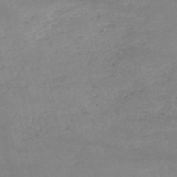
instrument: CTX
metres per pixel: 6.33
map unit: HNb
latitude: -51.3132
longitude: -41.7638
